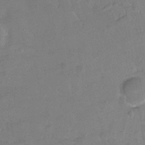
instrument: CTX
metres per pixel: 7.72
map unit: Hto
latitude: -7.1053
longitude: -44.6301
